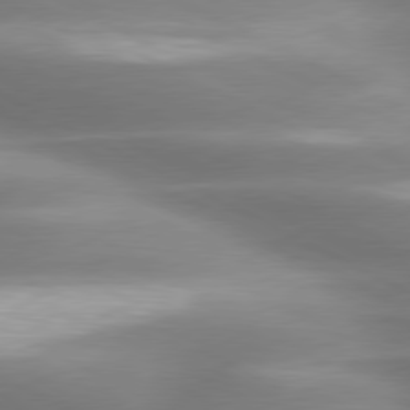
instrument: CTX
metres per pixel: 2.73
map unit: lApd
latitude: 79.5749
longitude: -120.4223
